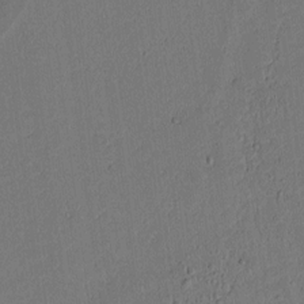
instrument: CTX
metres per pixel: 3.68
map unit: lAvf
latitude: 8.7435
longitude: 166.7652
